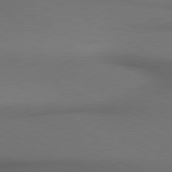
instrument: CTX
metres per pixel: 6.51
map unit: lApd
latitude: 80.4979
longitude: 155.6911
